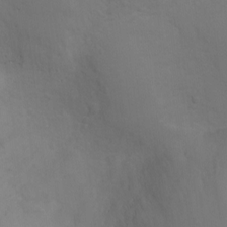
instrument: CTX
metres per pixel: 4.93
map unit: Ht
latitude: -3.5777
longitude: -24.9135
